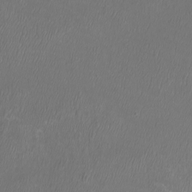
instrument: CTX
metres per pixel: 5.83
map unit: eHh
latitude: -7.0297
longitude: -76.7057
